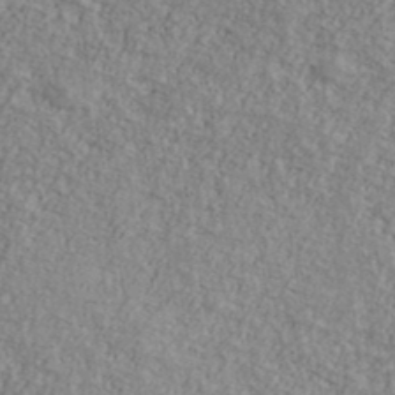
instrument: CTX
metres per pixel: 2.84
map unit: Ave
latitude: 40.8380
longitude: -111.1025
